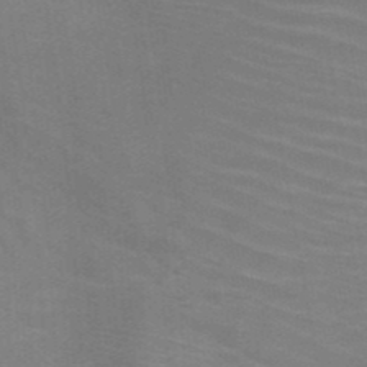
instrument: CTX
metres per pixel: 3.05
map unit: HNb
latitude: -46.8219
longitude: -45.6883
